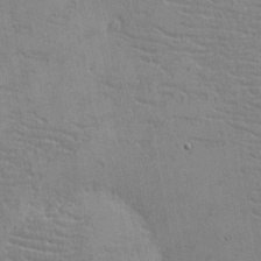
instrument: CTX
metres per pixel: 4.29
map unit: eHh
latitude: -4.0661
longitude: -81.0458
